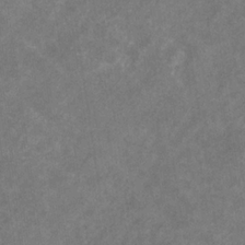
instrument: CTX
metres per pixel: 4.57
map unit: eHb
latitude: -31.4643
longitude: 71.6155
